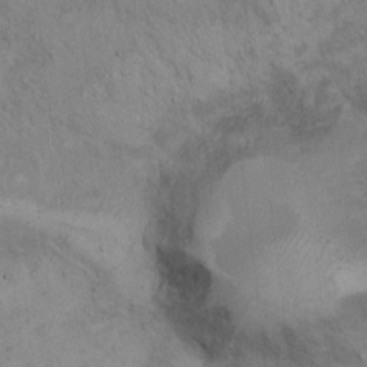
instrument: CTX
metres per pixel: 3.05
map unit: Hto
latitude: 13.2348
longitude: -55.9528
